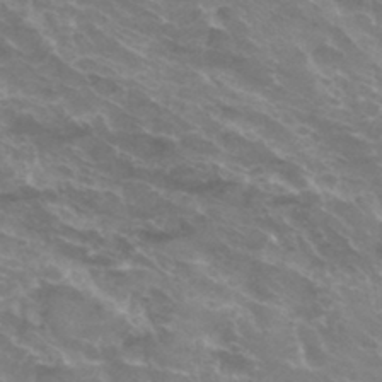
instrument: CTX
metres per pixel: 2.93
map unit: Hto
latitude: 33.3104
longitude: -41.3481
